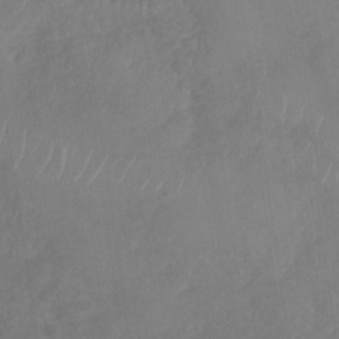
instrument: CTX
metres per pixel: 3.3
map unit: Nhu
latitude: -29.7667
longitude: -63.1970
